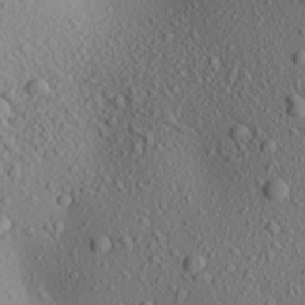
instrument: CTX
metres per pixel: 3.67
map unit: Aa
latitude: 23.8772
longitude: -144.3278
